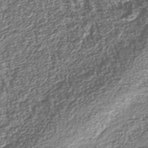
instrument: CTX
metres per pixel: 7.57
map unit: Nhu
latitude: -39.5399
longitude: -83.1970
